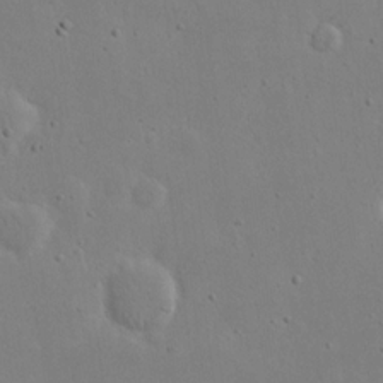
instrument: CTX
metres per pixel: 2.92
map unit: eHh
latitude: 19.5938
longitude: -71.7638
